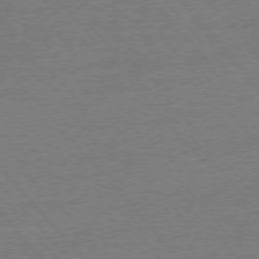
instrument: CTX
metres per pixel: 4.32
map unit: Ap
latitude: -76.6707
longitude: -95.9339
